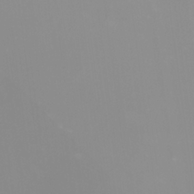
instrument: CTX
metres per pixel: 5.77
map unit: Nhu
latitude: -9.3698
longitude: -79.1026
